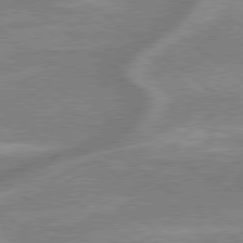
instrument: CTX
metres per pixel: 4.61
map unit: lApd
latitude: 79.2915
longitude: -170.8380
